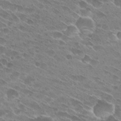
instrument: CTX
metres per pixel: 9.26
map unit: Hto
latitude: 28.5734
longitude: -43.9906
